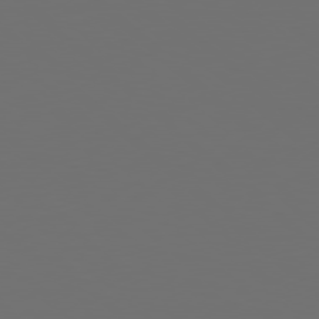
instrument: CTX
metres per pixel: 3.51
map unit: Hpe
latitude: 78.2523
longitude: -173.7449
